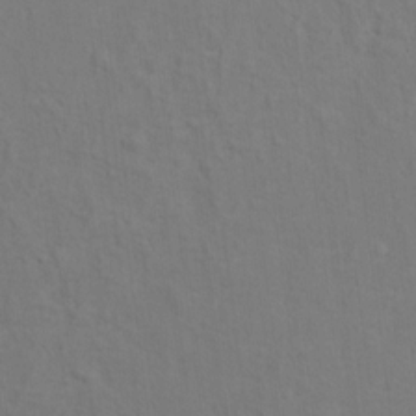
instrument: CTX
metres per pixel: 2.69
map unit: Ht
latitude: 12.5924
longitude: -40.8380
